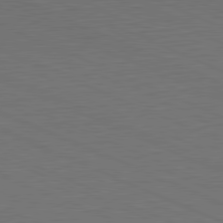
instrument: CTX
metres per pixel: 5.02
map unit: Hpe
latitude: -81.9178
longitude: 19.4643
